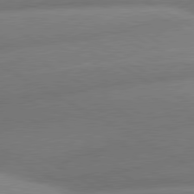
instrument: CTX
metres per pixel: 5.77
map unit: lApd
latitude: 80.5546
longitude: -163.7261
